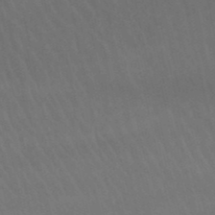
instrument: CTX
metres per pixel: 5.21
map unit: lHb
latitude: -46.6896
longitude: 77.0864
